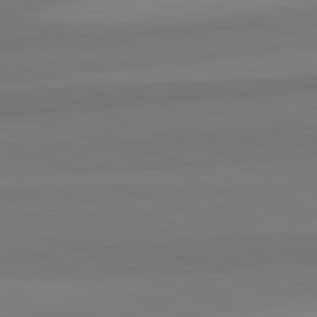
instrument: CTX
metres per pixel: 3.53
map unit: lApd
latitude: 82.5545
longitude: 156.5574
